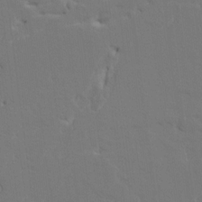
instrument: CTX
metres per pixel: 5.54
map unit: HNhu
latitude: 6.9892
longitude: -4.5735
